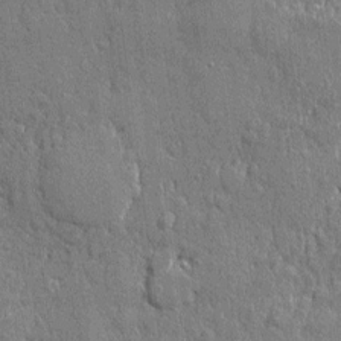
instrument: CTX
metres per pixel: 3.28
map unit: eHh
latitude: 5.0458
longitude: -75.5182
